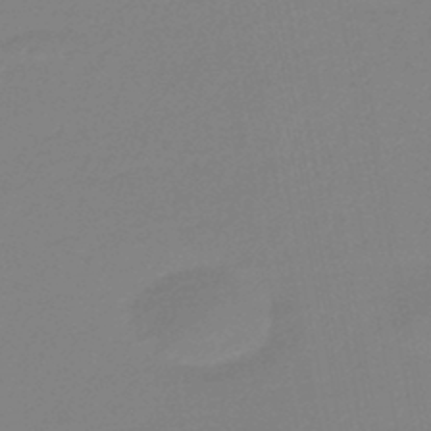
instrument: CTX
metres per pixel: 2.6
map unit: eHb
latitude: -45.3132
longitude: 88.4440
